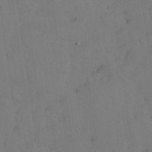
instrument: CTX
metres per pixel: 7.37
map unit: Nhu
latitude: 28.4034
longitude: -70.2333
